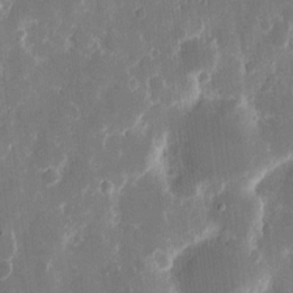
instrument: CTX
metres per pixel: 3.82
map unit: eHh
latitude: 12.3845
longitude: -71.8961
